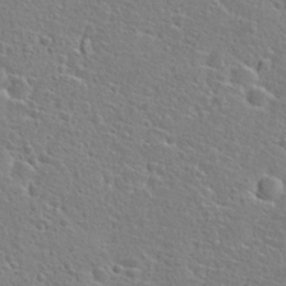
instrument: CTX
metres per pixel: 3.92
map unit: Hto
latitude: 25.8016
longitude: -48.1200
